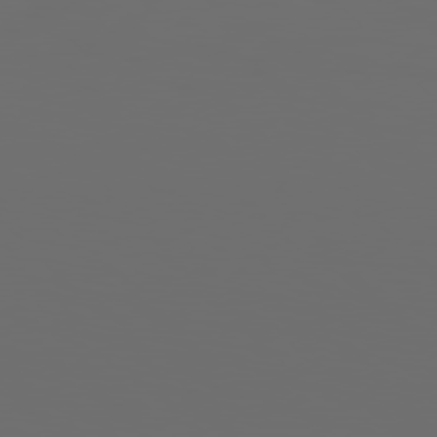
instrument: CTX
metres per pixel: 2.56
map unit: Hpe
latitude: 76.6490
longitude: -140.9324
